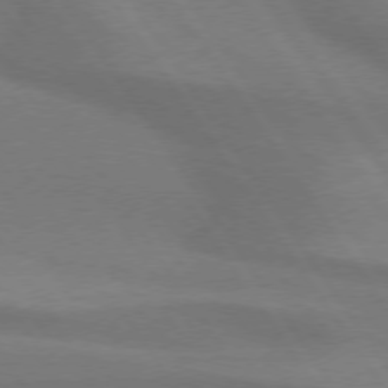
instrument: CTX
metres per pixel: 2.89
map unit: lApd
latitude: 74.3089
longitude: -63.0837
